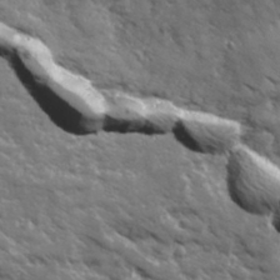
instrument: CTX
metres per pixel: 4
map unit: Ave
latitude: 19.6694
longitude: -134.9136
